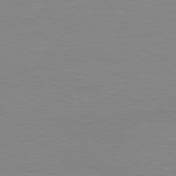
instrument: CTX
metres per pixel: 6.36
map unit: Ap
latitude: -81.1998
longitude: -84.7435
